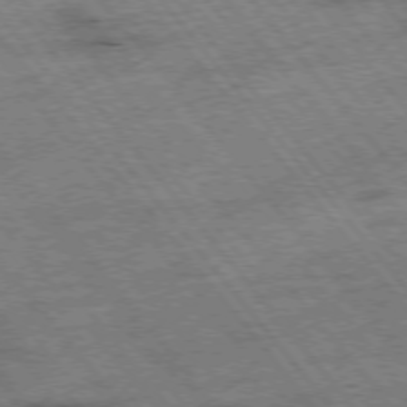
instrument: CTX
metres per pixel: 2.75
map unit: Hpe
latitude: -75.8990
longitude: -21.7072
